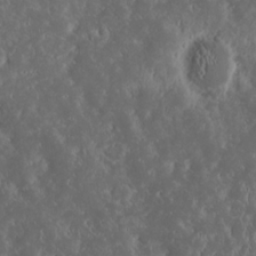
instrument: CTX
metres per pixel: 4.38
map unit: eHh
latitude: 15.9339
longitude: -73.3860
